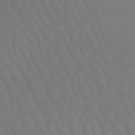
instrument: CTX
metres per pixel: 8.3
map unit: lHb
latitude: -49.7667
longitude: 76.3495
